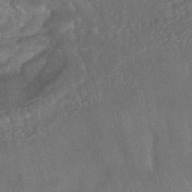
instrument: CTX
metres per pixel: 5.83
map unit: HNhu
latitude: -43.8044
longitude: 91.9367
